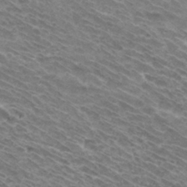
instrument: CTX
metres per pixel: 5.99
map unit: Hto
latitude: 31.7639
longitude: -43.9339
